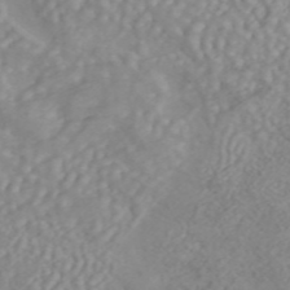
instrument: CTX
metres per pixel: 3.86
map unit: ANa
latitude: 45.9150
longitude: 22.7841
